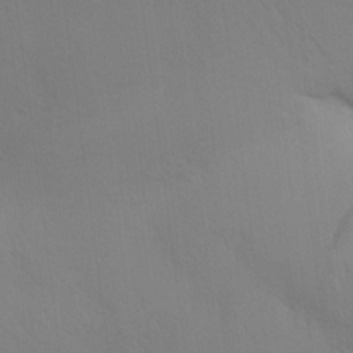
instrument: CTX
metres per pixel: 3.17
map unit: Aa
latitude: 25.8394
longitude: -142.9136
